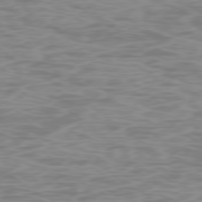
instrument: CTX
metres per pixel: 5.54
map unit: Ap
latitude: -78.7085
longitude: -96.9514
